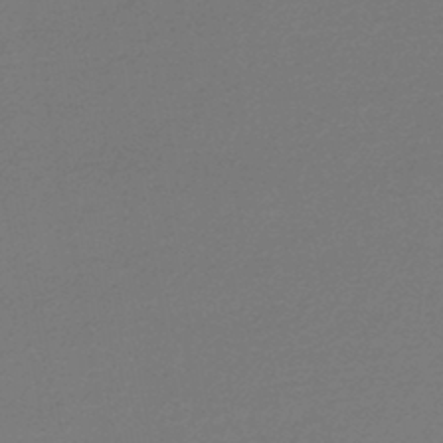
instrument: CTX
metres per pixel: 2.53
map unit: lHb
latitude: -45.3888
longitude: 74.7652
